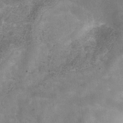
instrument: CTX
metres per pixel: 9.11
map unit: Hve
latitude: -31.0486
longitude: 93.9178
